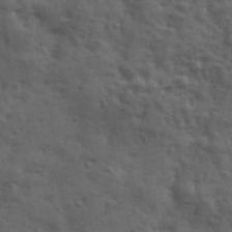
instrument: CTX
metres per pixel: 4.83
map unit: Ave
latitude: 18.7057
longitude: -132.1389
